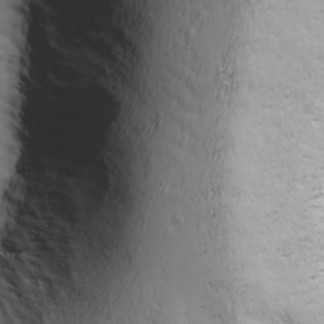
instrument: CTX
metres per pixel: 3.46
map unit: Ave
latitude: 8.2334
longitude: -105.9150
